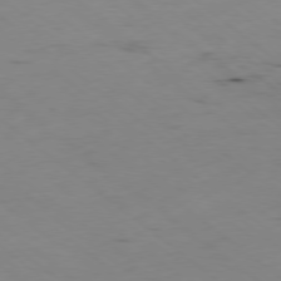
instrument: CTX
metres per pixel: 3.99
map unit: Hpe
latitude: -78.7085
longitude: 16.6141
